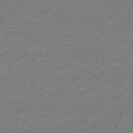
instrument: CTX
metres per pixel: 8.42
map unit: eHb
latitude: -33.3321
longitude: 70.2551
